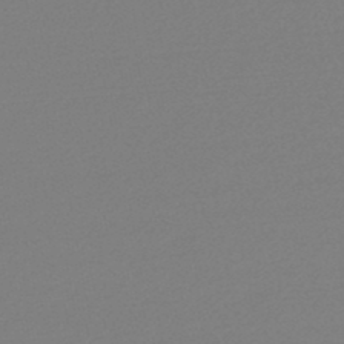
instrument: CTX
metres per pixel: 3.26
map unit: lHb
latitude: -46.3495
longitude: 72.6896
